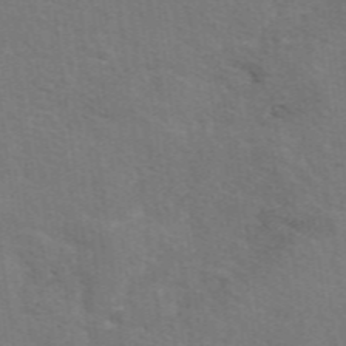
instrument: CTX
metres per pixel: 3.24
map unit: eAb
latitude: 50.5167
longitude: 113.2376
